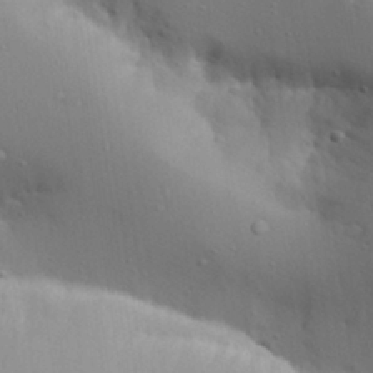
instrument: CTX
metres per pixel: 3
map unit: Aa
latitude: 29.5182
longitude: -132.6113
